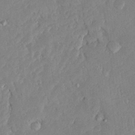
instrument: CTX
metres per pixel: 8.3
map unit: Ave
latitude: 23.3482
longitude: -130.0822
